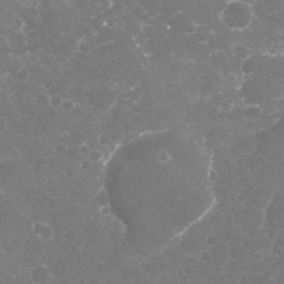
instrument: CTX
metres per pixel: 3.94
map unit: Nhu
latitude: -19.2565
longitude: -57.7638
